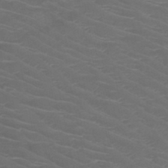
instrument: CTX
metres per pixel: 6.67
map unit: HNb
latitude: -49.3510
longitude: -46.5546
